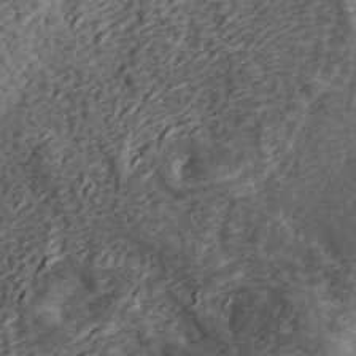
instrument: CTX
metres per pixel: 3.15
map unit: eHh
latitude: 36.7435
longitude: -79.5749
